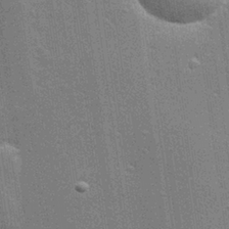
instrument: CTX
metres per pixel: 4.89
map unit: Hve
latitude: 28.4790
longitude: -93.1781
